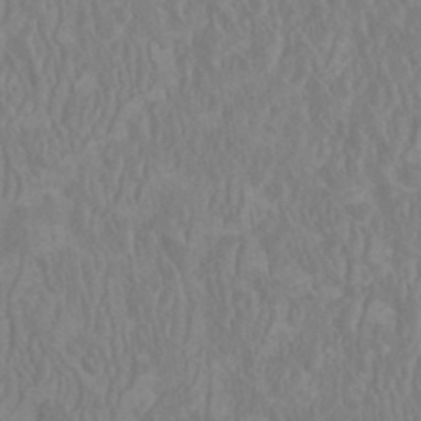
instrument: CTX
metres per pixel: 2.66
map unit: HNhu
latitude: 1.4048
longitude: -0.2522
